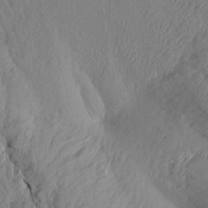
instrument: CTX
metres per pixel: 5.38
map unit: Aa
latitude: 18.1766
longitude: -146.2523
